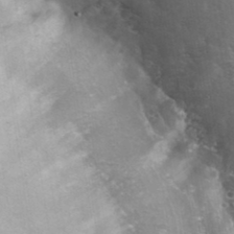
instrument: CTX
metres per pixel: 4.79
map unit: eHh
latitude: 36.6302
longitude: -67.4237
